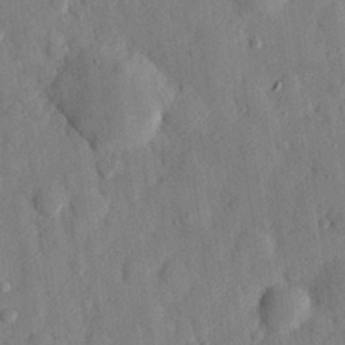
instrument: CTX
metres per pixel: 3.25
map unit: eHh
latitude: 27.5938
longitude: -77.8583
